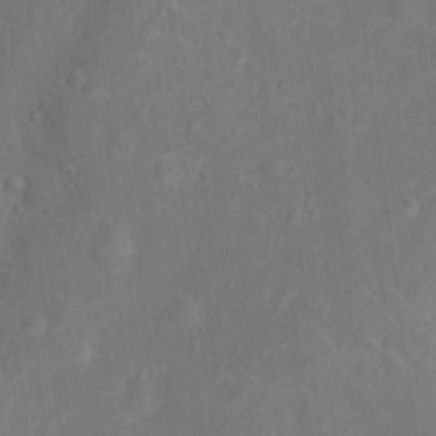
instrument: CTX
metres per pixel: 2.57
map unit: Ht
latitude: 14.2145
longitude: -41.5749
